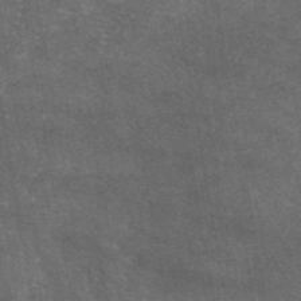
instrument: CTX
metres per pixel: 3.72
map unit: eAb
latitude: 46.7436
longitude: 119.2187
